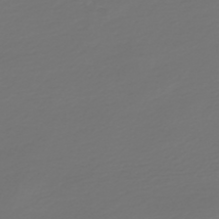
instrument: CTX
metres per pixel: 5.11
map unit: HNb
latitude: -47.3698
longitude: 54.5007
